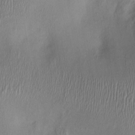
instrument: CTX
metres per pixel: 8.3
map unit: Ht
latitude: -1.5022
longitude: -14.7436
